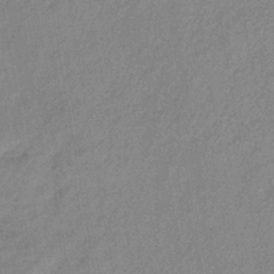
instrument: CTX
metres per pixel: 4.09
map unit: eHb
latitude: -40.5196
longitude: 79.7477
